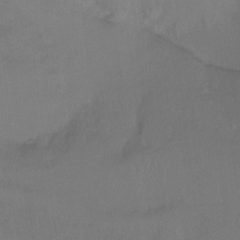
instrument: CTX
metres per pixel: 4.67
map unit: Ht
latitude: -9.3132
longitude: -37.8395
